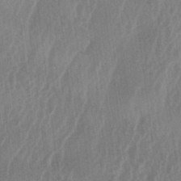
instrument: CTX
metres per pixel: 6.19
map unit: lAa
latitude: -6.1983
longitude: -129.1214
